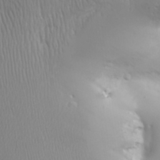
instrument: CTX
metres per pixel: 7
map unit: Aa
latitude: 31.4427
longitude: -143.2537
